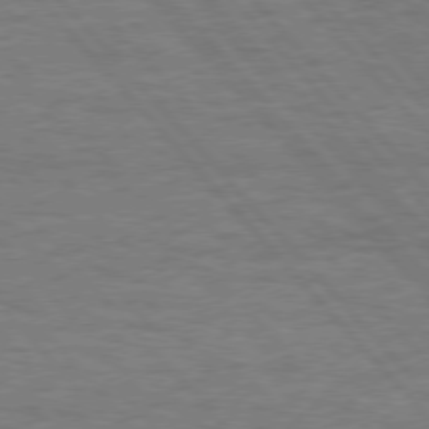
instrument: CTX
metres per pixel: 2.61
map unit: Hpe
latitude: 75.9528
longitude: -138.3656
